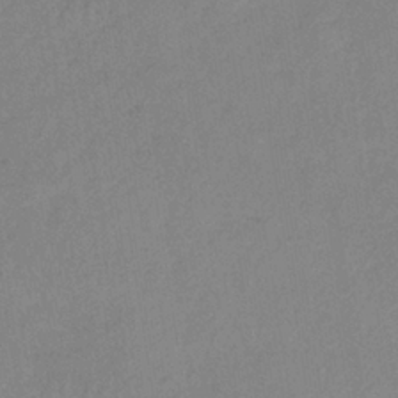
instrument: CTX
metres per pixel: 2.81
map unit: lHb
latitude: -36.8408
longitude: 68.6518
